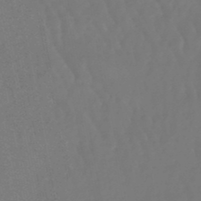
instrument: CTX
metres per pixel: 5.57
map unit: eHb
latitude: -47.1242
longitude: 78.9919
